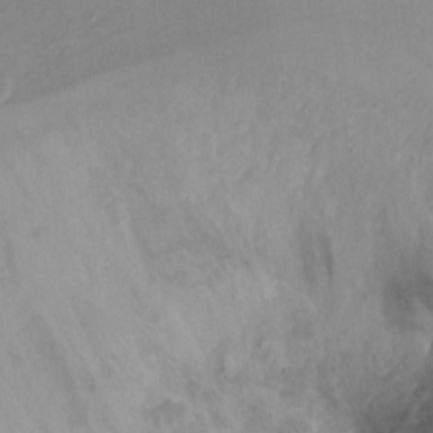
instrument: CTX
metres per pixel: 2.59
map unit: Ht
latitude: -0.2362
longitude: -37.5371
